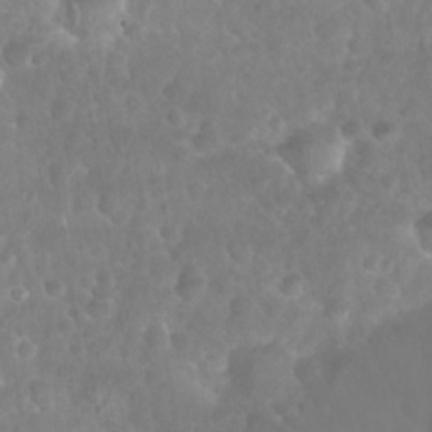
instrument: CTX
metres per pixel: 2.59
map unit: Nhu
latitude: 27.9906
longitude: -64.9892
